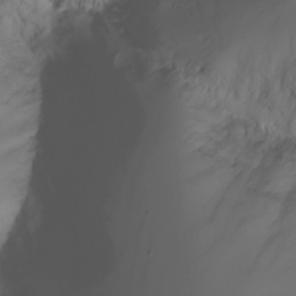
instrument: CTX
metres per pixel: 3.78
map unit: Nhu
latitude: -7.0864
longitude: -82.2900
